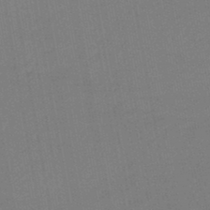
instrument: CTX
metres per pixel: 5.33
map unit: lHb
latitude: -45.1053
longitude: 67.6533
